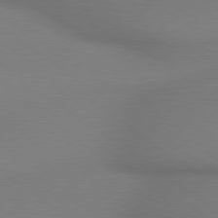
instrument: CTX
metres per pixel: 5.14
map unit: lApd
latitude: 79.0648
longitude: 178.7841
